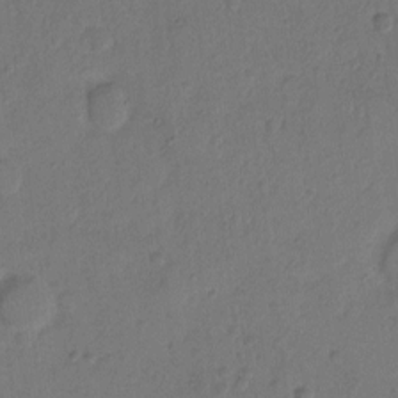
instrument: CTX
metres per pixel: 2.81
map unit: Hto
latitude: 7.2348
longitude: -61.9339
